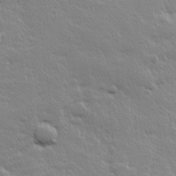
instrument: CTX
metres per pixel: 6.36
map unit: Hve
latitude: 24.4223
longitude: 144.9164
